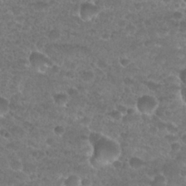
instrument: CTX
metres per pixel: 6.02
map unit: Nhu
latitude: 27.1592
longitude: -52.4601
